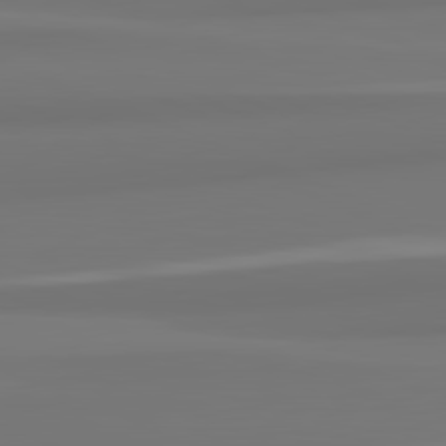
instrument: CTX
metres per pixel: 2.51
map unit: lApd
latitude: 82.2333
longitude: 175.5777
